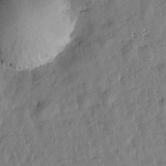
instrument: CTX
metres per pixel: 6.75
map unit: Htu
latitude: 0.8380
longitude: -179.5560
